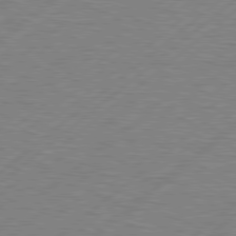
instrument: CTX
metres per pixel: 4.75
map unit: Hpe
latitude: 78.8002
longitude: -121.3104
